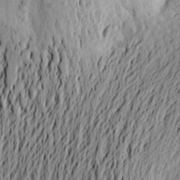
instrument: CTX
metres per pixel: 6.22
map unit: Aa
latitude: 21.6505
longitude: -149.5182
